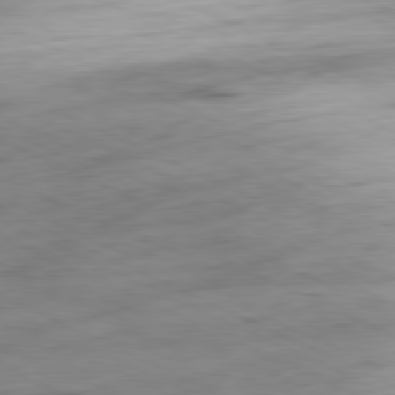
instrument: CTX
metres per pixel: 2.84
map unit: Ap
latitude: -81.2376
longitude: -71.9528
